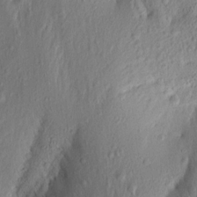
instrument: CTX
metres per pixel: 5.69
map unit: Aa
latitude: 15.3671
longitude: -142.6491
